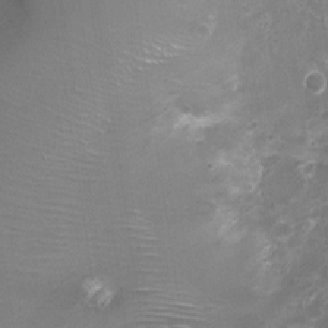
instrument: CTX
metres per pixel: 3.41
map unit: Ht
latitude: -1.1998
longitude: -16.6113
